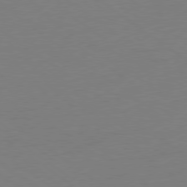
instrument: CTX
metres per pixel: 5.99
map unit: Ap
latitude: -79.2942
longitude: -98.4034
